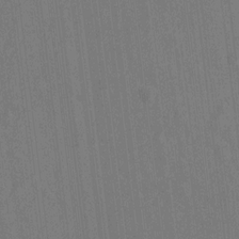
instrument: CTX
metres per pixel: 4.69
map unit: Hto
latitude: -10.1228
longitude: -36.2145
